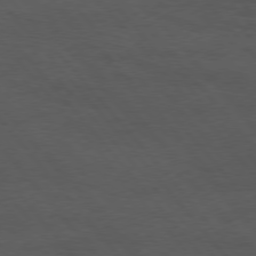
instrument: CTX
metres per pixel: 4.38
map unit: Hpe
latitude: 75.3104
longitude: -146.3468
